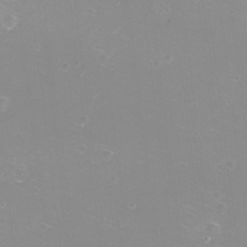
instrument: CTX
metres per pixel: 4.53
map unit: eHh
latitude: -12.3306
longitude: -61.0458
